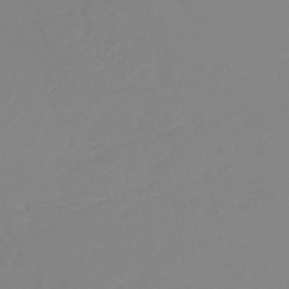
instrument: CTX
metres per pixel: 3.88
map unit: lHb
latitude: -45.3699
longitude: 64.8786
